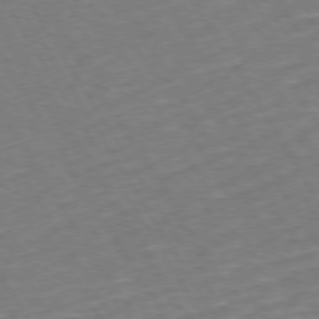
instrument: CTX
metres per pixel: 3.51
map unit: Hpe
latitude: 72.4601
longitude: -124.5545
